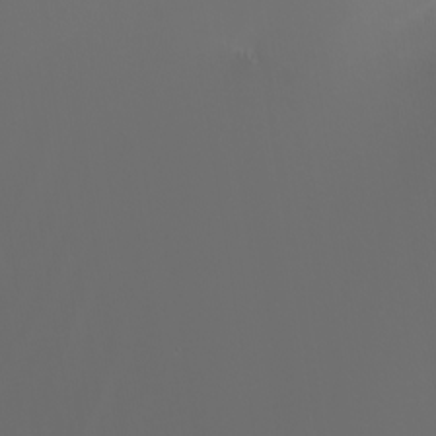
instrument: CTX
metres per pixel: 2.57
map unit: Nhu
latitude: -5.7855
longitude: -91.9717
